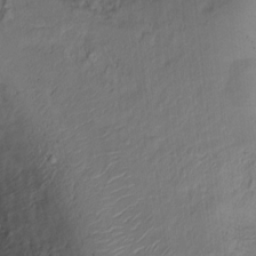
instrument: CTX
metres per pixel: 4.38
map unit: Ht
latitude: -15.7856
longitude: -41.7827
